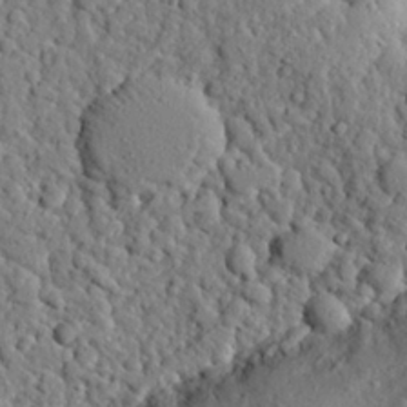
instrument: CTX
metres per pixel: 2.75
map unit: eHh
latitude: 26.7246
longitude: -78.7247
